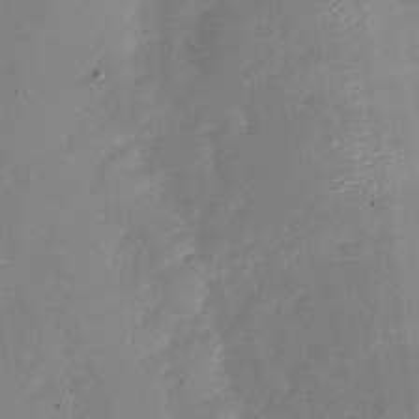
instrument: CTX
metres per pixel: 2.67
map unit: Nhu
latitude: -26.9541
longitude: -57.8016
